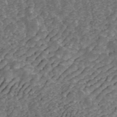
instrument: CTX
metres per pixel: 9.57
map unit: ANa
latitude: 43.4993
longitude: 16.5763
